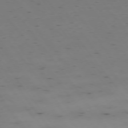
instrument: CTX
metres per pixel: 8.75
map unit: Hpe
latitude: -75.1054
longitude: 3.1053
